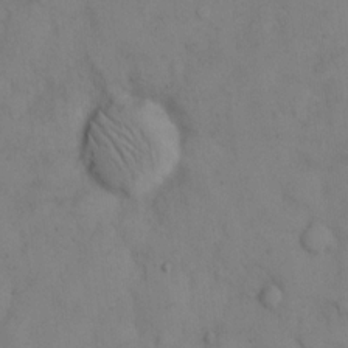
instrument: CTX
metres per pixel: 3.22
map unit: eHh
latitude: 13.1970
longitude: -61.7638
